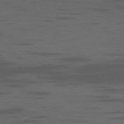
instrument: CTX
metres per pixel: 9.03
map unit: Ap
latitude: -76.6896
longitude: -67.5749
